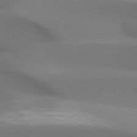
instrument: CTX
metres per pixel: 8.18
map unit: lApd
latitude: 72.8569
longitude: -50.4979
